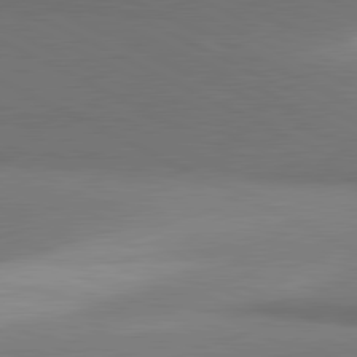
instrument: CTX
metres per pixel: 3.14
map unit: lApd
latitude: 81.3482
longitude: 154.6330
